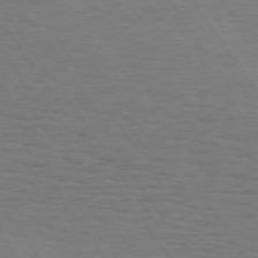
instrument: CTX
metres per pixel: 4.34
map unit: Hpe
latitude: 74.0255
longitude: -130.5168
